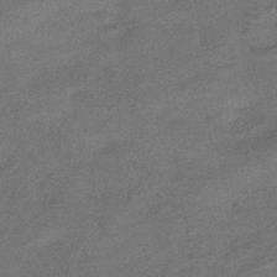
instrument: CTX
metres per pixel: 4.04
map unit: HNhu
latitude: -42.1227
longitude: 90.4440
